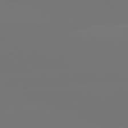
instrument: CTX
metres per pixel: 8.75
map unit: lApd
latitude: 81.3104
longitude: -152.9703
